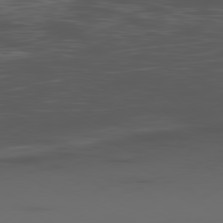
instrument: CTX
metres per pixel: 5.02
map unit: Ap
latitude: -80.9164
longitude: -62.5735
